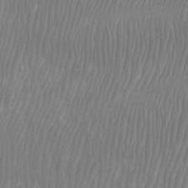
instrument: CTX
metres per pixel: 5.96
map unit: Htu
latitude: -8.3873
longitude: -75.8017
